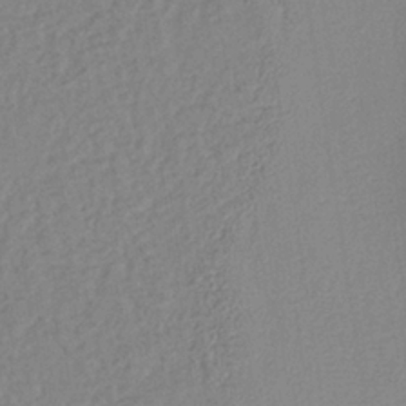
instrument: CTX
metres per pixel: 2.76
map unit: HNb
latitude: -34.3306
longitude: 63.8989
